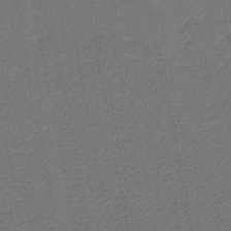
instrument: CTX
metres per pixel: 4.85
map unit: lHb
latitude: -37.5210
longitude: 57.0297
